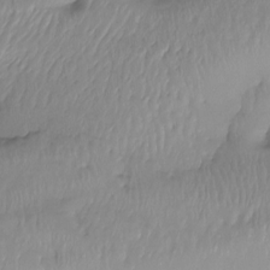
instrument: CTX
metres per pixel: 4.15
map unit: Htu
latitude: -15.3321
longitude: -46.4979
